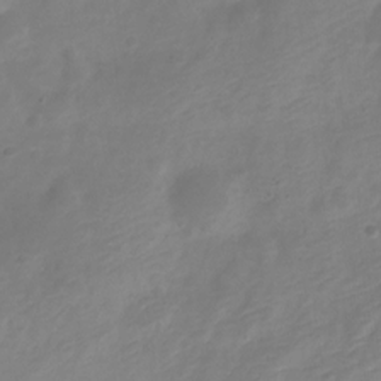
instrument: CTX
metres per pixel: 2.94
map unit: Nve
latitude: -20.6140
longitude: 108.0661
